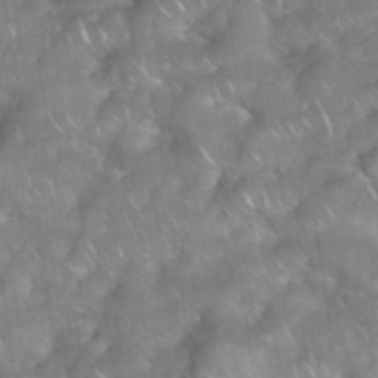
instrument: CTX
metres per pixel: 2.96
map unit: eHh
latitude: 39.1592
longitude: -58.5924
